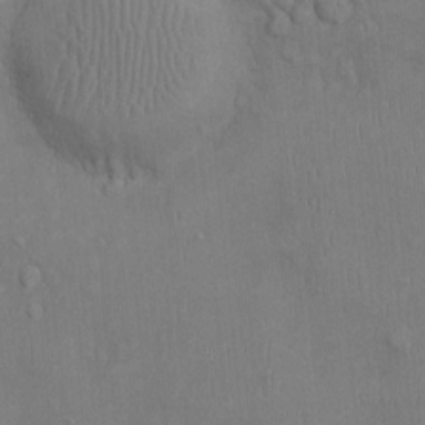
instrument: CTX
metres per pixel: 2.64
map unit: Ht
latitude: -4.2172
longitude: -14.4412
